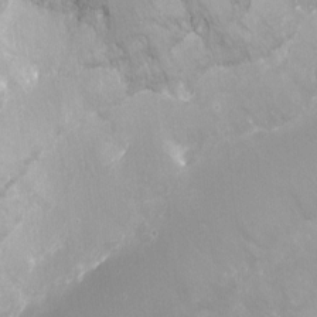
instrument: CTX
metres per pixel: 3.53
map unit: Nhu
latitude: -8.6518
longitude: -42.0255
